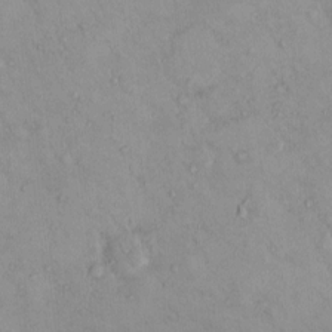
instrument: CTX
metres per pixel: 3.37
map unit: eHh
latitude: -0.0850
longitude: 17.6722
